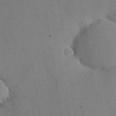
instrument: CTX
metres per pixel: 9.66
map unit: Nhu
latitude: 25.4993
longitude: -72.0822
